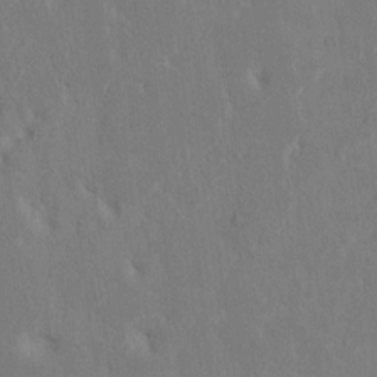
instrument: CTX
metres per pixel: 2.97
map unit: HNhu
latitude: 7.6316
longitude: -3.3670
